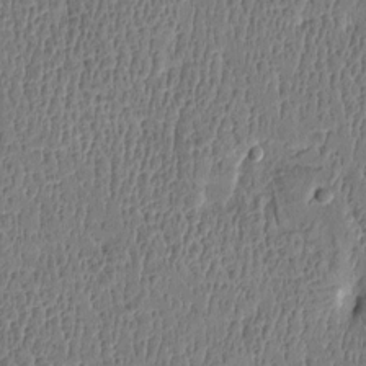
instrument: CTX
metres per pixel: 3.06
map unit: Htu
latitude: -4.7463
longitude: 176.1795
